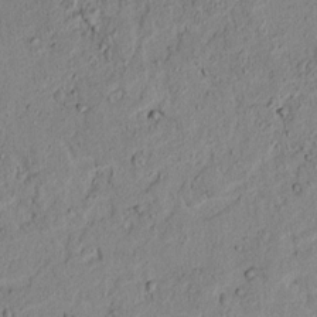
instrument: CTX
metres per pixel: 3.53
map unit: lAvf
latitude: 5.6316
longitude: 167.7289
